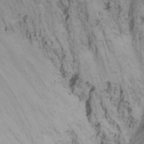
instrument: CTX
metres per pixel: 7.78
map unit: Nhu
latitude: -8.3306
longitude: -67.4426
